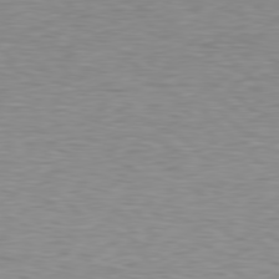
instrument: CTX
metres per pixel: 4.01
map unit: Hpe
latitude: 78.6680
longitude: -167.0080
